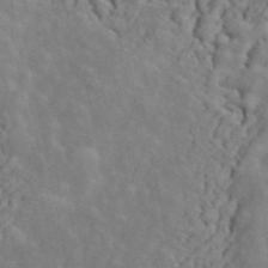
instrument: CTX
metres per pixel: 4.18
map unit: ANa
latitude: 46.9892
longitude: -84.2523
